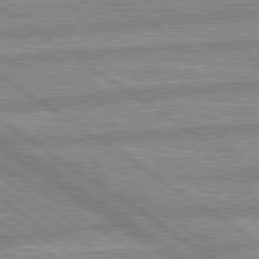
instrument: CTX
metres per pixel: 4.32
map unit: lApd
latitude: 80.0822
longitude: -169.0081
